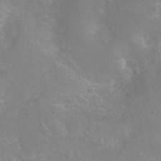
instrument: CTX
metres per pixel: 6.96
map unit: Nhu
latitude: 7.2159
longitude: -19.9906
